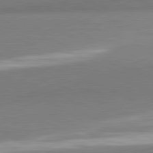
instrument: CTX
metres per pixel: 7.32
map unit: lApd
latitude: 82.0444
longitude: 160.9731
